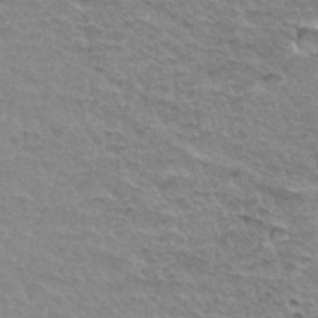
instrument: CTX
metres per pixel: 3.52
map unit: Hto
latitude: 34.8002
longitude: -45.5749
